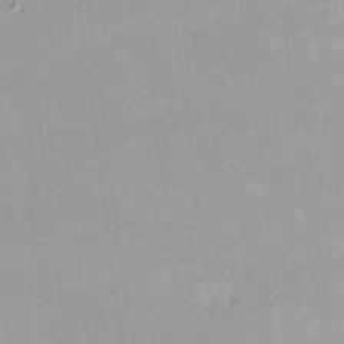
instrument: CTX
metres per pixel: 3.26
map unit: lHvf
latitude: -13.1998
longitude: -102.8947
